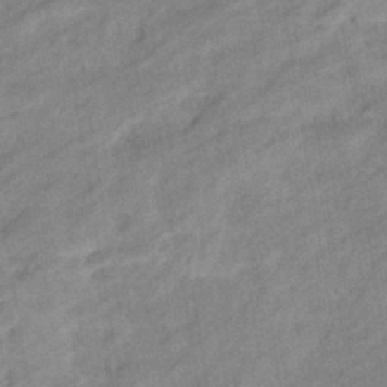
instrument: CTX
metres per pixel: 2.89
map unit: eHb
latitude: -41.1998
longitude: 82.8975
